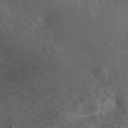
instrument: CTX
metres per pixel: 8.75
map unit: ANa
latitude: 42.9703
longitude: 24.0850
